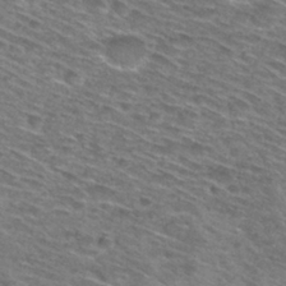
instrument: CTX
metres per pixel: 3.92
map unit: Hto
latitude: 29.1214
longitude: -47.2348
